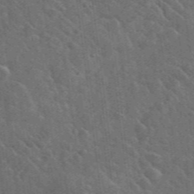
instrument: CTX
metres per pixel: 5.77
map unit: lHvf
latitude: 37.0081
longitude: -91.1403
